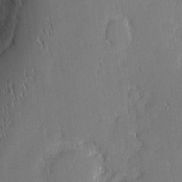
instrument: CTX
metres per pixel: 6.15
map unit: Nhu
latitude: 3.1592
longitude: -76.1389
